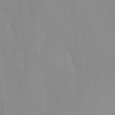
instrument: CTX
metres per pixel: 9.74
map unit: Ave
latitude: 9.5749
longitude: -104.1578
